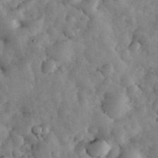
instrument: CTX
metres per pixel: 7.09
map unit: eHh
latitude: 33.9150
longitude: -68.7435
